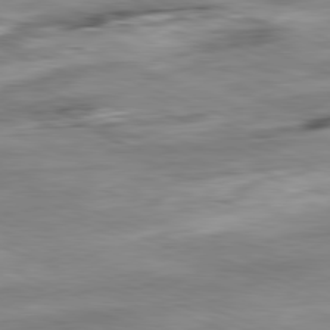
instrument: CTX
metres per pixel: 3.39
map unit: Ap
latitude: -81.9178
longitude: -82.0255
